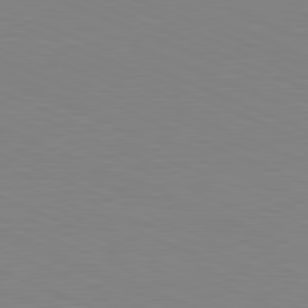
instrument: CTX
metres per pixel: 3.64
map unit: lApd
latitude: 81.8205
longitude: -168.8191
